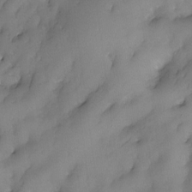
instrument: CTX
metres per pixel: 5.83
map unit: eHh
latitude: -23.3132
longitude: 15.4833
